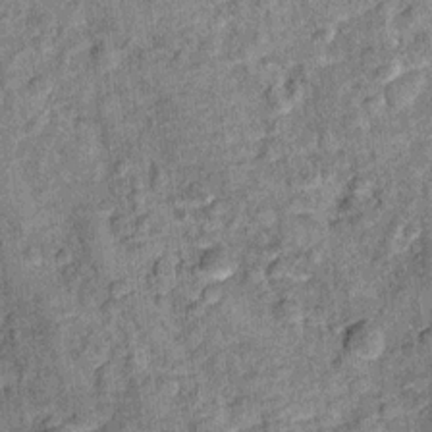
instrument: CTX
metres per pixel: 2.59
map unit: Ht
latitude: 10.7057
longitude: -38.6490
